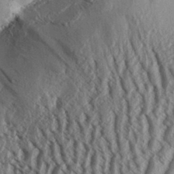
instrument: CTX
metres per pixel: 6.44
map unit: Aa
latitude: 33.0270
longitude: -137.5182
